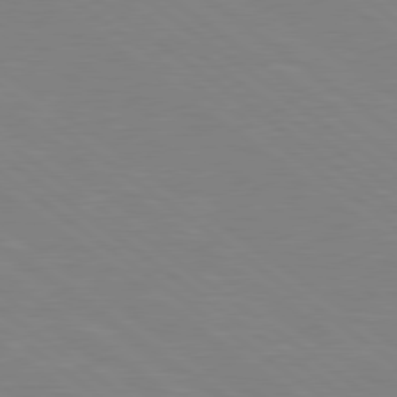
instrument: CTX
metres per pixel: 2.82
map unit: Hpe
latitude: 78.9703
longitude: -124.7813
